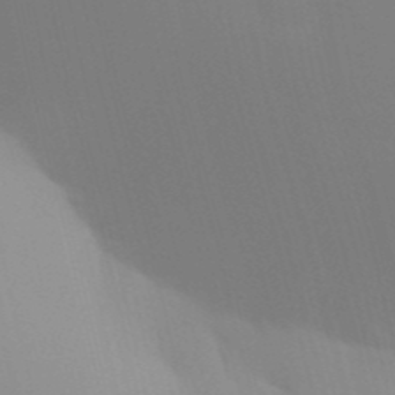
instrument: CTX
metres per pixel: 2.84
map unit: Aa
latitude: 32.1389
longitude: -145.2537
